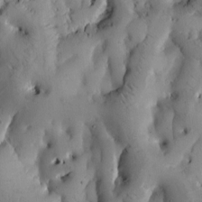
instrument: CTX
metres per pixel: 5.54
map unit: Htu
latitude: -3.8044
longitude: 170.0850
